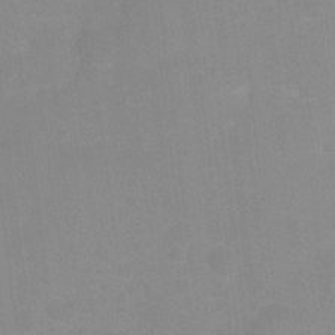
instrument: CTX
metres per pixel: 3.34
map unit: Ht
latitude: -1.0487
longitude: -20.2901
